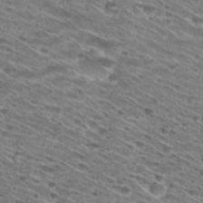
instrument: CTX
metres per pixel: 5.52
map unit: Hto
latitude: 29.4048
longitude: -45.9150
